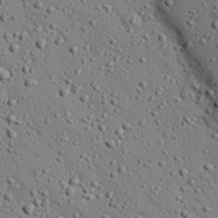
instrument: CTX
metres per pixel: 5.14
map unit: eHh
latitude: 25.5749
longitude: -78.1767
